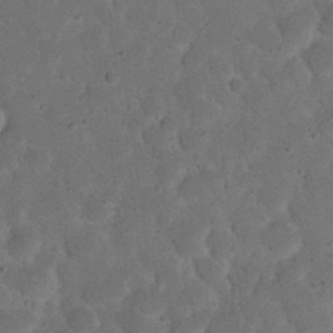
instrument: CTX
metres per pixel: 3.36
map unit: eHh
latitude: 19.8016
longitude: -62.6302
